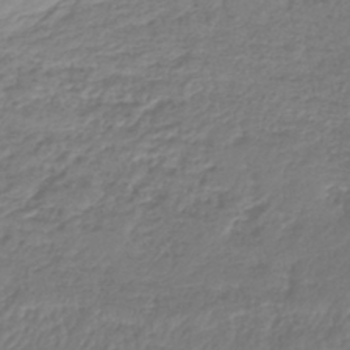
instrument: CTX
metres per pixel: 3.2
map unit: lHb
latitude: -41.7855
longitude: 61.4077
